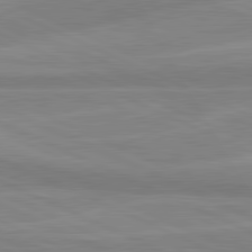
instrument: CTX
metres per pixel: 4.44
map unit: lApd
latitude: 81.5371
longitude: -170.0444
